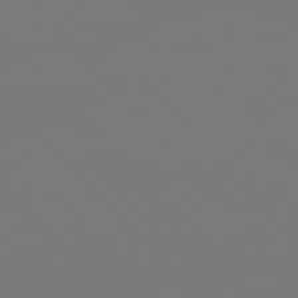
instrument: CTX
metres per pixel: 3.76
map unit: Hpe
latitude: 77.1214
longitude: -135.9339
